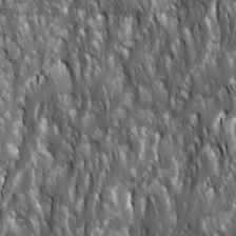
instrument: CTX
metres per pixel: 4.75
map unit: Ave
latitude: 15.6883
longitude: -133.7450
